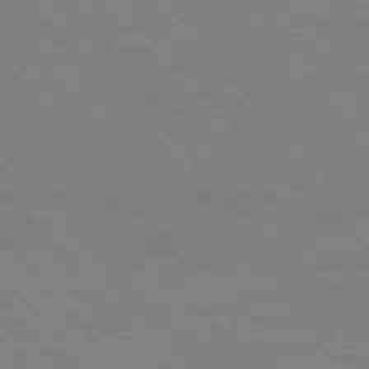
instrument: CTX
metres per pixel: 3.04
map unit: Hpe
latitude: -76.1984
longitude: -13.1781
